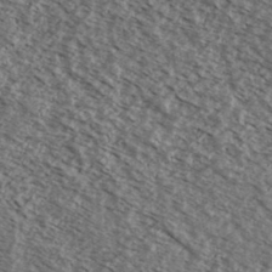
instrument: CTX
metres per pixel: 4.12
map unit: Ave
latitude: 38.4790
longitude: -108.9891
